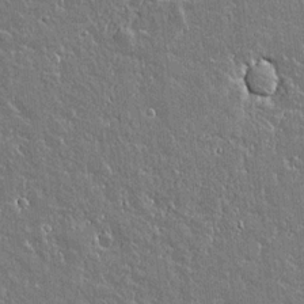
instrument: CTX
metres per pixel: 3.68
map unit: lAvf
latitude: 15.1404
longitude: -128.2522
